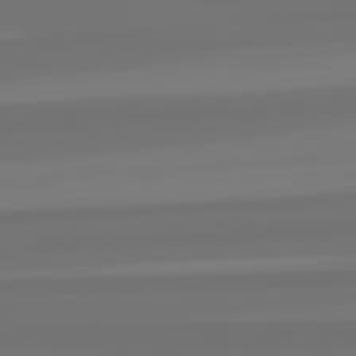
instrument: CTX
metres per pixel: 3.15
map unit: lApd
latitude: 82.5734
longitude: -178.1200
